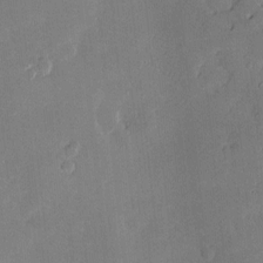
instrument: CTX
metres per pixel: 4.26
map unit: Hve
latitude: -10.8786
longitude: 175.6910
